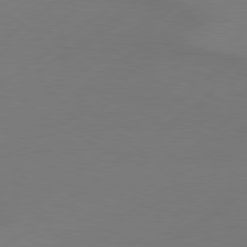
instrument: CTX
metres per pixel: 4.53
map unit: lApd
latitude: 79.4238
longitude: -131.6694
